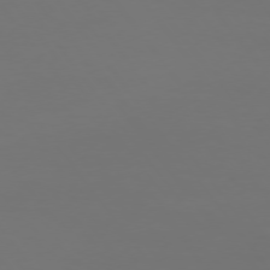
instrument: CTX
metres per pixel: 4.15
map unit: Hpe
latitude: 74.3278
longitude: -125.2348
